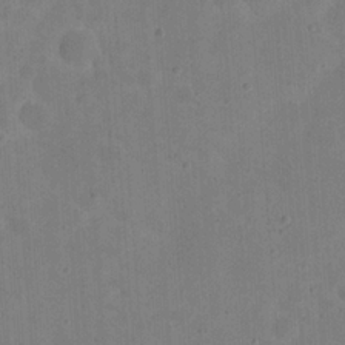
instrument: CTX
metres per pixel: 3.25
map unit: eHh
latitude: 20.9514
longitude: -63.2537
